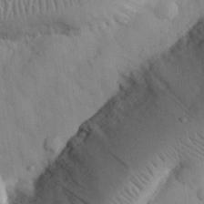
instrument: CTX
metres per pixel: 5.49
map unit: Nhu
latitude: 26.5735
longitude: -72.1956
